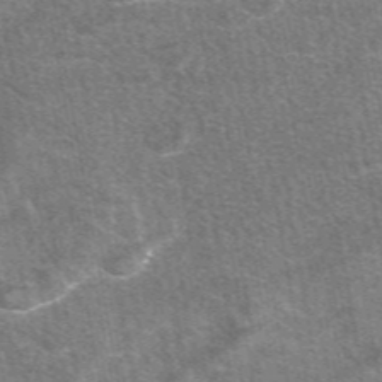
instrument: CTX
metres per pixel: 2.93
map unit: eAb
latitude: 47.9906
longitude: 119.4643
